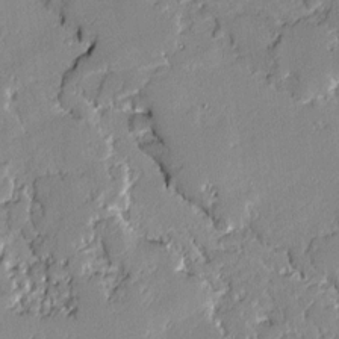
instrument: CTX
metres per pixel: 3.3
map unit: lAvf
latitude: -1.4455
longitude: -109.1781
